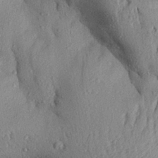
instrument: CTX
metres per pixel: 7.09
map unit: Aa
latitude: 28.7057
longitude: -134.2711
